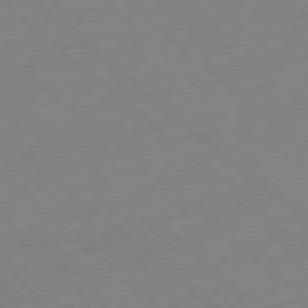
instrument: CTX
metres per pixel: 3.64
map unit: Ap
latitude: -77.9556
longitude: -77.0647
